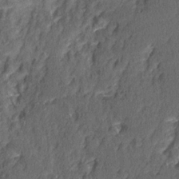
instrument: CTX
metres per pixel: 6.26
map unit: Ave
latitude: 15.4805
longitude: -104.2901
